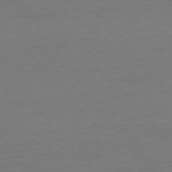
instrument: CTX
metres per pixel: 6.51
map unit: Ap
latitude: -76.2362
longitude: -81.0458
